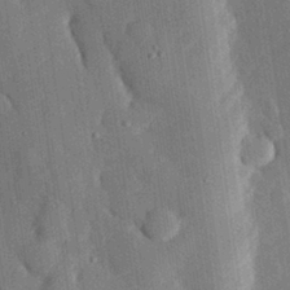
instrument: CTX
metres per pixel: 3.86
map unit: eHh
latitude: 28.7246
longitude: -80.4790
